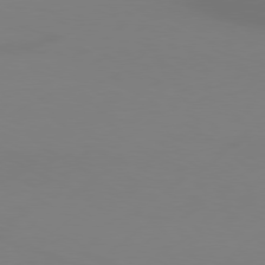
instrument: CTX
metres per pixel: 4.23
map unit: Hpe
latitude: 77.7449
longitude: -130.3468
